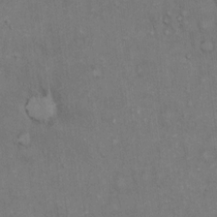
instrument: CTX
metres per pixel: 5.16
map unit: Hto
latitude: 15.5560
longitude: -60.9324
